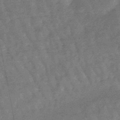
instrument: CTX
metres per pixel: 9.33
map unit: lHb
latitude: -47.7099
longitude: 77.6911
